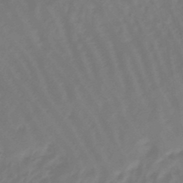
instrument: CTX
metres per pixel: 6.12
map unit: eHb
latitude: -46.9352
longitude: 81.6911
